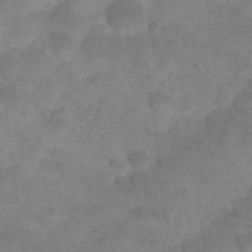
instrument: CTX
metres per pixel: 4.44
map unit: Nhu
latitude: 26.4034
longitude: -54.6112
